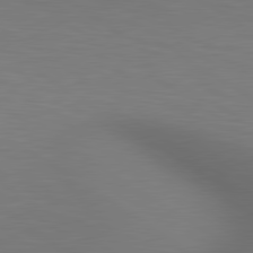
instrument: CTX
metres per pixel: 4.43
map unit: lApd
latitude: 80.2900
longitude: 124.0472
